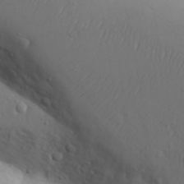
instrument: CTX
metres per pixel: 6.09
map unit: Aa
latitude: 30.1200
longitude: -146.1389
